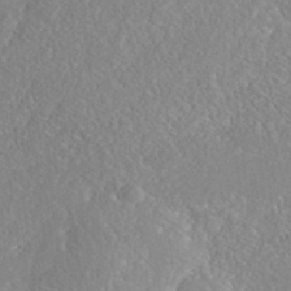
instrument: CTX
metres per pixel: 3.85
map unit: Nhe
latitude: -41.9745
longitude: -110.9703
